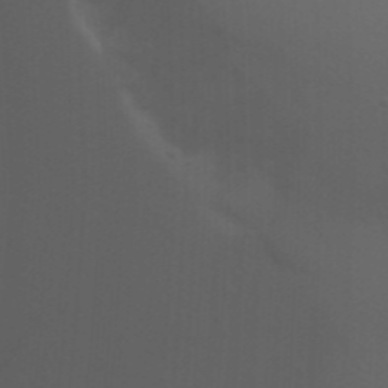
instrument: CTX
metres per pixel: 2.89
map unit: Nhu
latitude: 22.4412
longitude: -73.1026
